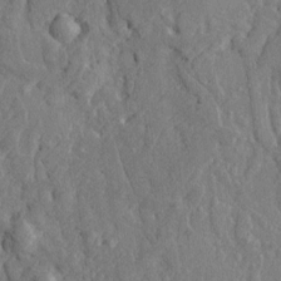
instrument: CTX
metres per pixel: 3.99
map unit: Htu
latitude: -6.7085
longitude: 155.0108
